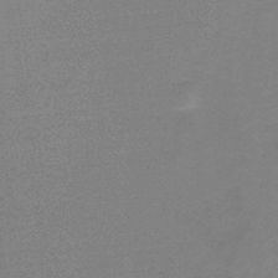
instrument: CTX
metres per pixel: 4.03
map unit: HNb
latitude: -34.4440
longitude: 53.0675
